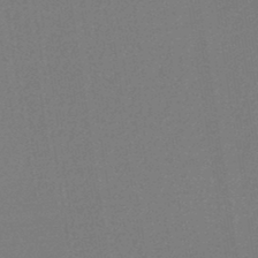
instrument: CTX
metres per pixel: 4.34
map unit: lHb
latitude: -44.5385
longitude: 64.5574
